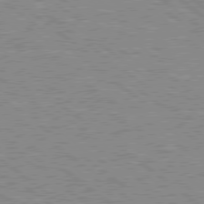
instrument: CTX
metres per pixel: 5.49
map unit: Hpe
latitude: 78.8002
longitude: -156.8191
